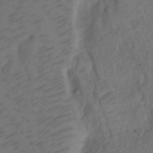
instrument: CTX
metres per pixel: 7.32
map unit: Ht
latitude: 0.8758
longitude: -34.9324
